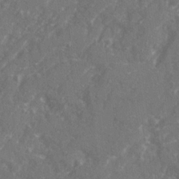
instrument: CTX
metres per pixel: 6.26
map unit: Ave
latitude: 20.7813
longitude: -130.5924
